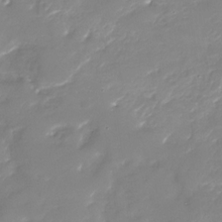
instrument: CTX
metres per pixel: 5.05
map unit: Nhu
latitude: -29.8800
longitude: -71.0080
